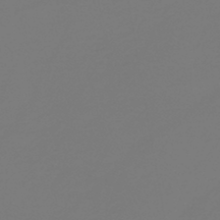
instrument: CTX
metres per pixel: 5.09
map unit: lHb
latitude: -43.2942
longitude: 64.0661
